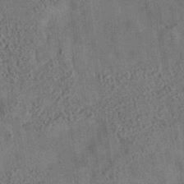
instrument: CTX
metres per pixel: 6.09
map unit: eAb
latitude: 35.0458
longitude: 109.2754
